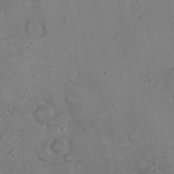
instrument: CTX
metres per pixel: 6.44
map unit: eHh
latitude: 20.7435
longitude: -61.9717
